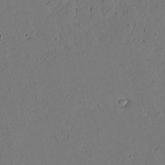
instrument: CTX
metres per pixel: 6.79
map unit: lAvf
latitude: 16.3278
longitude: -127.5182
